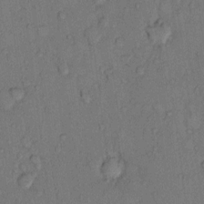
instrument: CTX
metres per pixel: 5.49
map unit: Hto
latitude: 10.0444
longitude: -58.6680
